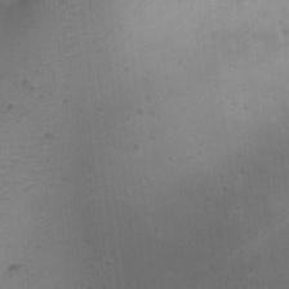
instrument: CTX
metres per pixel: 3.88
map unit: Nhu
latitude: 22.4979
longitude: -71.1025
